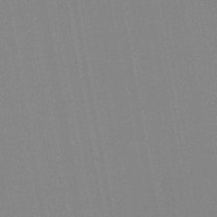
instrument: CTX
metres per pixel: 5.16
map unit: lHb
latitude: -46.4062
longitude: 71.6722
